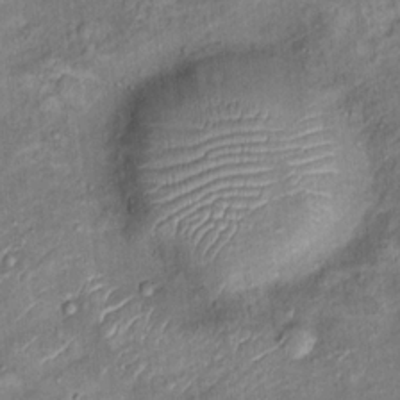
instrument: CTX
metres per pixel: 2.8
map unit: Ht
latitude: 14.1389
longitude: -40.7813
